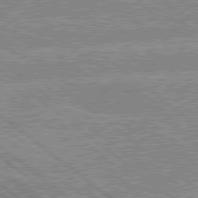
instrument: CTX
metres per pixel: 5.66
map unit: lApd
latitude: 79.0648
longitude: -156.0633
